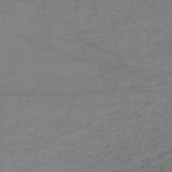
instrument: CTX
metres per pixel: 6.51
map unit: HNb
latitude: -55.2754
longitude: -41.9528
